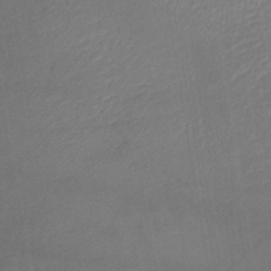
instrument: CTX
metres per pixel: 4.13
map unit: lHb
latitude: -40.8408
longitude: 72.5951
